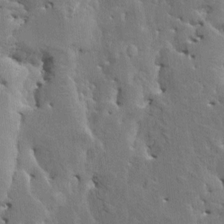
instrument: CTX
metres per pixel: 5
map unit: HNhu
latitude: 4.0255
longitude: 4.1605
